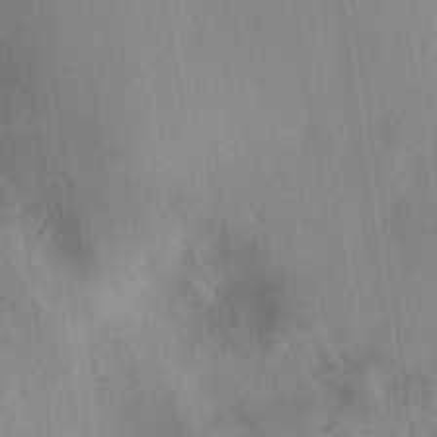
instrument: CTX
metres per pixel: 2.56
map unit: lAa
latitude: 17.6694
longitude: -138.3656
